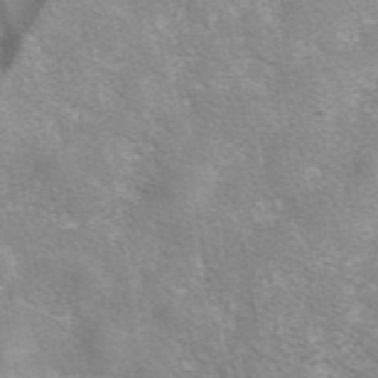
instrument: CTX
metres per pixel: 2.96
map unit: eAb
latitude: 42.0822
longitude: 105.8800
